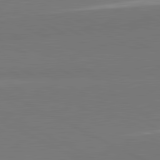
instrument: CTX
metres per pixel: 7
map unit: lApd
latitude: 81.6694
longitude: 151.3888
